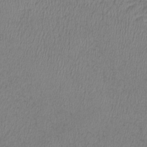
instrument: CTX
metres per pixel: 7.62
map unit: lHb
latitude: -37.8422
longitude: 72.7652
